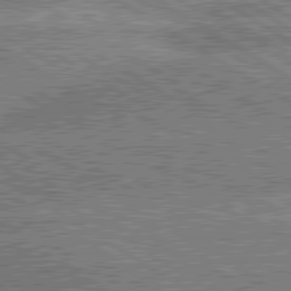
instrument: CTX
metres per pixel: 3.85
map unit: lApd
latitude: 80.4223
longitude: -151.8394
